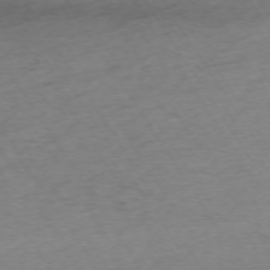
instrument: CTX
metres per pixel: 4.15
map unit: Ap
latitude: -73.8989
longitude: -68.6302
